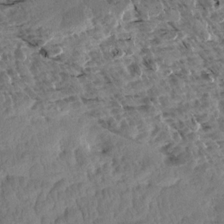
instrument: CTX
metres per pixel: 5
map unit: Aa
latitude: 13.3482
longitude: -141.3103
